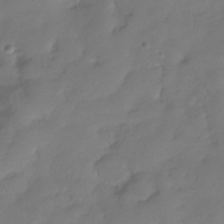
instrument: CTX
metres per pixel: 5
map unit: Hve
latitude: -32.9353
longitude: 91.1243
